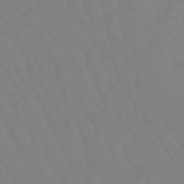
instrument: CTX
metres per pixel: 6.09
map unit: lHb
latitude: -49.5022
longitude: 76.3495
